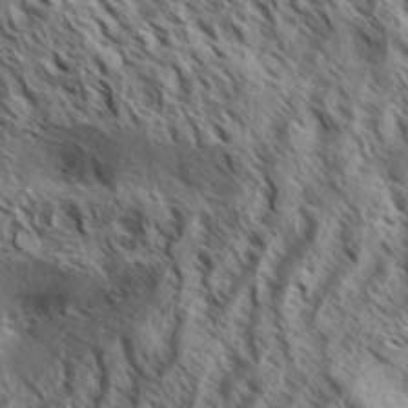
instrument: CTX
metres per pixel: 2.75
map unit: Aa
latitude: 33.4426
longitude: -138.2145
